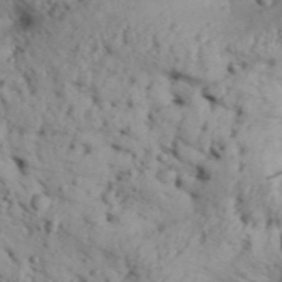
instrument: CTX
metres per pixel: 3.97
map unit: Aa
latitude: 31.1215
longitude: -136.3279
